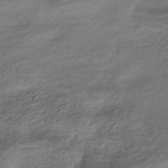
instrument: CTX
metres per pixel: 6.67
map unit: HNhu
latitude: -42.7463
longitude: 104.0472
